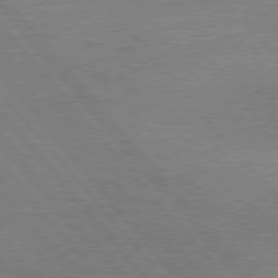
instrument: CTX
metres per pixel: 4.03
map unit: lApd
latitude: 76.2900
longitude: -61.6694
